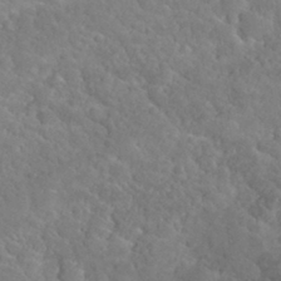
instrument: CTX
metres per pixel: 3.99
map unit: Nhu
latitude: 29.9339
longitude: -52.7246
